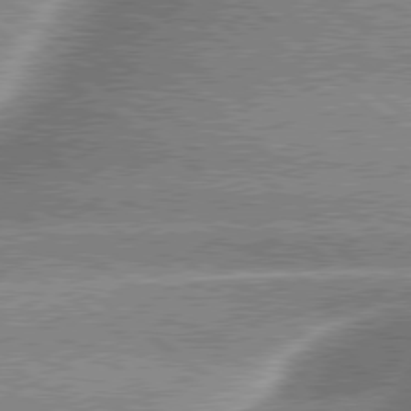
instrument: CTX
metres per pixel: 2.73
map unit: lApd
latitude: 79.4994
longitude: -135.2915
